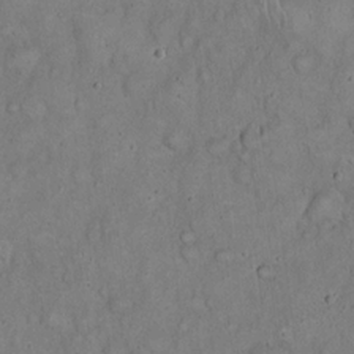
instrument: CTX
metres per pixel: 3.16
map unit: eHh
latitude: 20.2901
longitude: -59.6883
